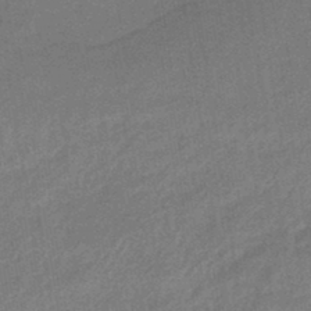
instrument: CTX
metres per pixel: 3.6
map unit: HNhu
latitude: -45.1242
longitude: 90.6897
